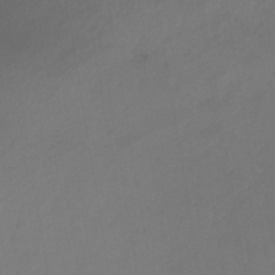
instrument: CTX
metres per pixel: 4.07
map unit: HNb
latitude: -44.4629
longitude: -44.1011
